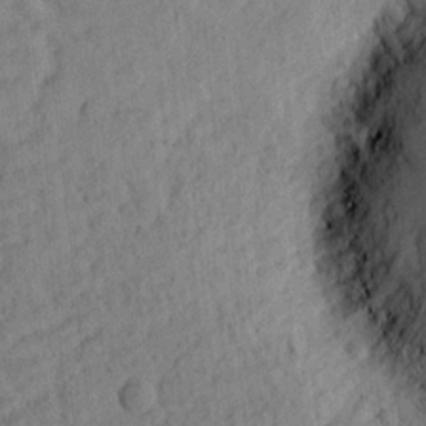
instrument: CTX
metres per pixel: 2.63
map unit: Ht
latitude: 8.2523
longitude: -76.2333
